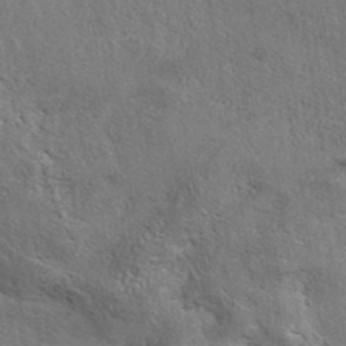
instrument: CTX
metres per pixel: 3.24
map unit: eAb
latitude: 38.6679
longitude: 112.8786
